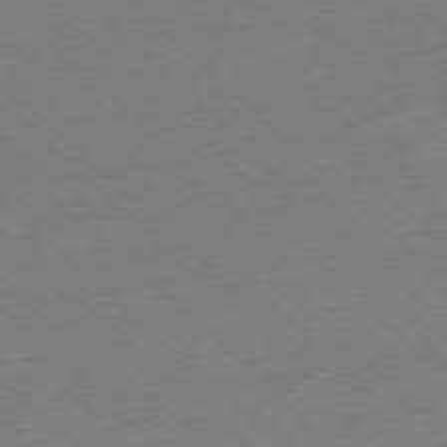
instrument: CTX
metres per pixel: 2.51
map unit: Ap
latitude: -77.1620
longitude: -97.7072
